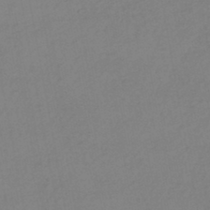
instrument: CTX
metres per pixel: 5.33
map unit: HNhu
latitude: -45.4265
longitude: 94.0283
